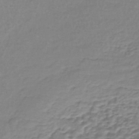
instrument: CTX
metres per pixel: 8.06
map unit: lHb
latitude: -41.8044
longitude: 59.1053
